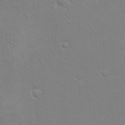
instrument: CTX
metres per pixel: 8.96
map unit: eHh
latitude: 16.3845
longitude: -66.4412
